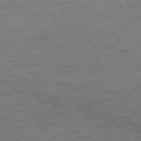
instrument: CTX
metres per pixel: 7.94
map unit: Hpe
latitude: 74.6868
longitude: -142.7246
